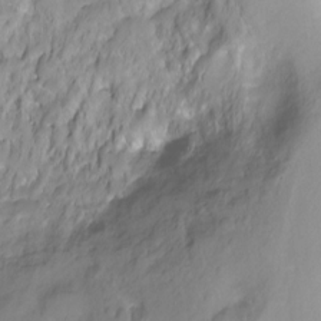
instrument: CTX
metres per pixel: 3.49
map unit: Ht
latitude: -8.0661
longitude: -36.1389
